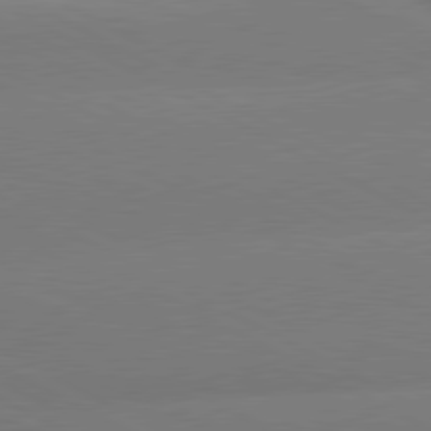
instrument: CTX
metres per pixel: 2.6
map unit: lApd
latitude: 80.7813
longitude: -147.6694
